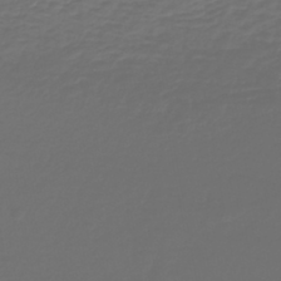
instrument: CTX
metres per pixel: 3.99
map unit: lHb
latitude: -43.5966
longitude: 60.7085
